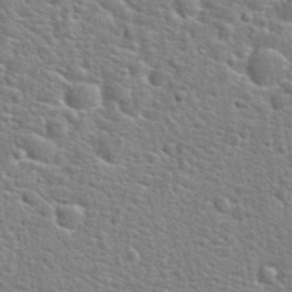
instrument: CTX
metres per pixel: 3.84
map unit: Hto
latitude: 24.1577
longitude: -48.3845
